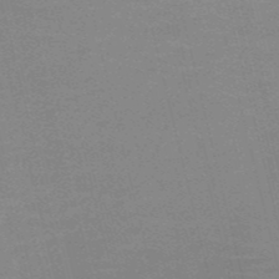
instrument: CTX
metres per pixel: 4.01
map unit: HNb
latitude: -52.5951
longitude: -47.1970
